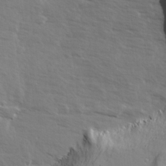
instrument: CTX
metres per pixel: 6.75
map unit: Ave
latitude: 13.3293
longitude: -102.1011
